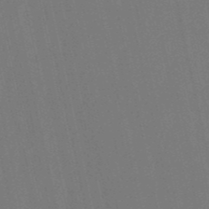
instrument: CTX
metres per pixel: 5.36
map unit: eHb
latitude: -50.8786
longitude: 76.9731
